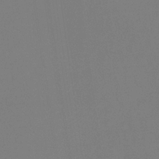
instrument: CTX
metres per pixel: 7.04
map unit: eHb
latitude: -30.4629
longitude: 72.1039
